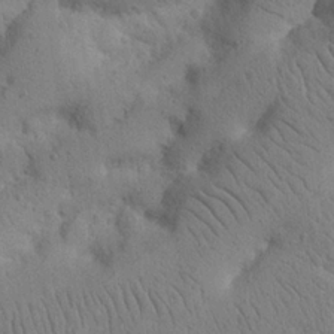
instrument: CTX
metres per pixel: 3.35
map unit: Nhu
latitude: 21.0459
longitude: -74.6491
